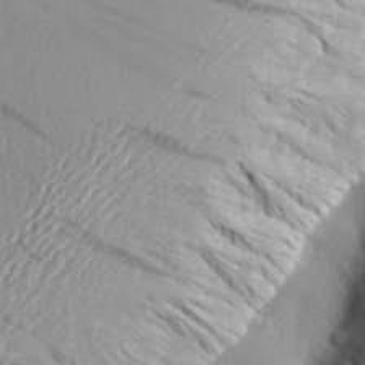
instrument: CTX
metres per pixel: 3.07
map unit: Aa
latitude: 21.1214
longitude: -143.8206
